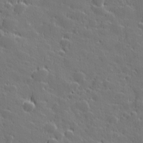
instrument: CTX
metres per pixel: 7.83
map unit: Hve
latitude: 27.4993
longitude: 143.9556
